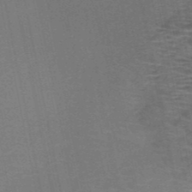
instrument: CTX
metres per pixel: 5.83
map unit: HNb
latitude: -51.1053
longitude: -42.6302
